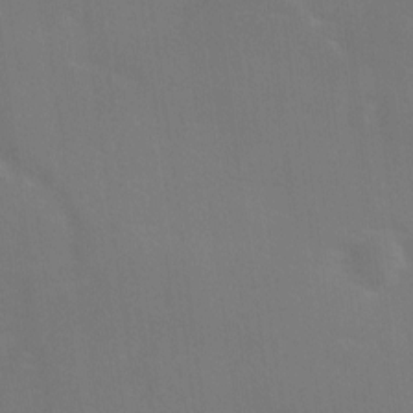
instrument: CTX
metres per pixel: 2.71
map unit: Ave
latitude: 0.0255
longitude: -112.6301
